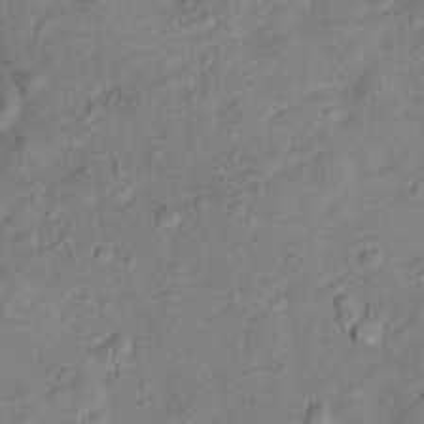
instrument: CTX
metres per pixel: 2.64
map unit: Ht
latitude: 12.0633
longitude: -38.7624
